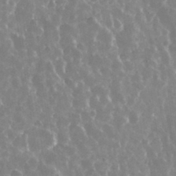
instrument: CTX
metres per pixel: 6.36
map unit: eHh
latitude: 34.1577
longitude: -58.3278
